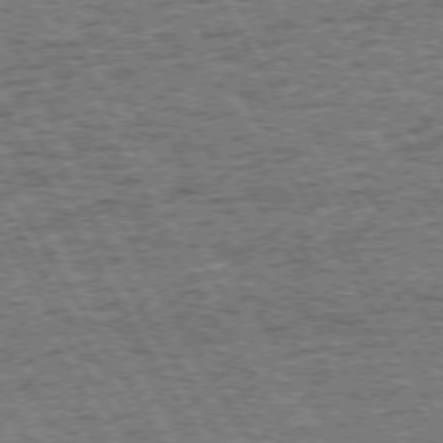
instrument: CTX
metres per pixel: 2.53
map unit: Hpe
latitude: 72.3090
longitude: -127.7639
